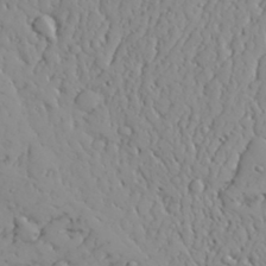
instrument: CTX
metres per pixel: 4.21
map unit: Aa
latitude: 31.4805
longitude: -132.7246
